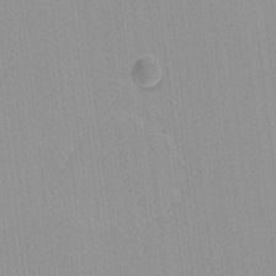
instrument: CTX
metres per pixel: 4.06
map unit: lHvf
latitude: -13.9745
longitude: -104.2523
